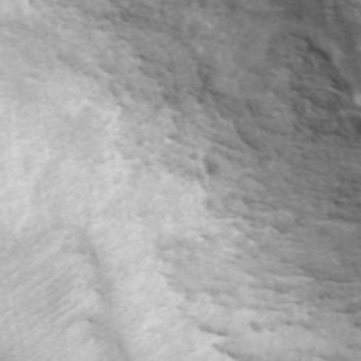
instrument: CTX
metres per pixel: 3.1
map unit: ANa
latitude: 45.5938
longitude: 30.6329
